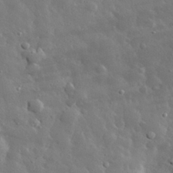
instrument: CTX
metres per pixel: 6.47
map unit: eHh
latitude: 29.2348
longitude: -78.7624
